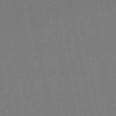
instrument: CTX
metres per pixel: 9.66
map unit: eHb
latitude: -49.8423
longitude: 72.3117
